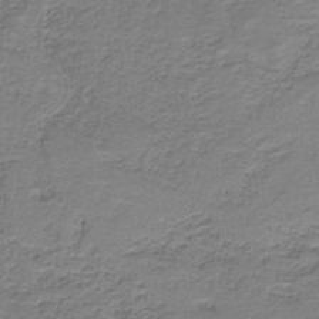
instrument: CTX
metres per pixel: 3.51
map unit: HNb
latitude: -37.3320
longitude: 51.7478
